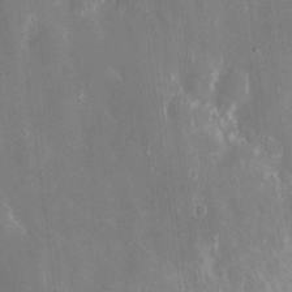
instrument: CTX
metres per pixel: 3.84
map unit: eHh
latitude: 8.7246
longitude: -70.6490
